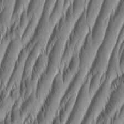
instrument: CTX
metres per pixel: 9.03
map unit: Aa
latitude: 7.8016
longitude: -130.5546
